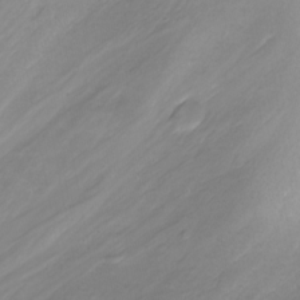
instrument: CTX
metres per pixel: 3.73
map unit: Nhu
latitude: -8.3117
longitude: -72.7435
